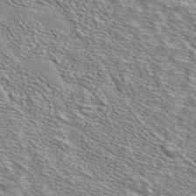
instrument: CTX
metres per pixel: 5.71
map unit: ANa
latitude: 40.2711
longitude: 20.1228
